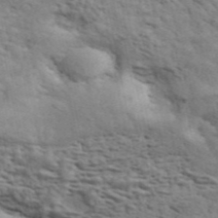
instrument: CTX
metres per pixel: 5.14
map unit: ANa
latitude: 43.1970
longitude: 46.6329
